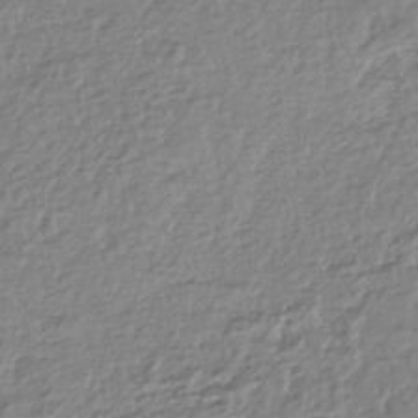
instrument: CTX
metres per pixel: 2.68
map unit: HNhu
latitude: -44.2740
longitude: 97.3510
